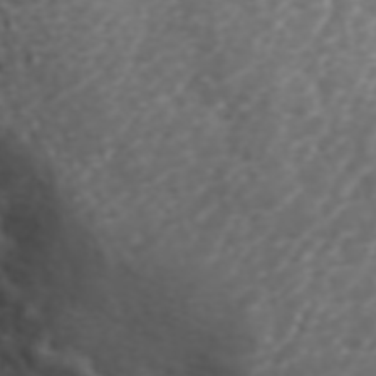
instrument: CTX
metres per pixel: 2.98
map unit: ANa
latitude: 44.1766
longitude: 21.9178
